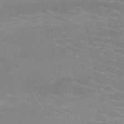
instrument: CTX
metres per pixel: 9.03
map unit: HNb
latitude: -46.6707
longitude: -47.0081
